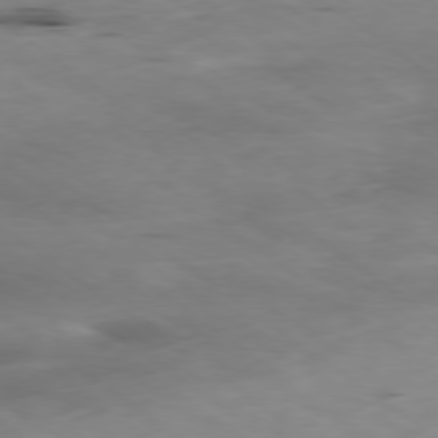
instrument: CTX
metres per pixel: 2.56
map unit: Ap
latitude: -79.1053
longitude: -73.1593
